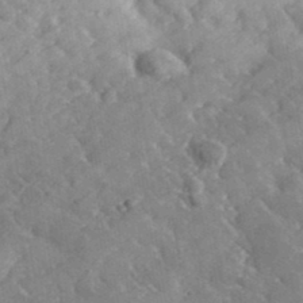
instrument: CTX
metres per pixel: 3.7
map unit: lHvf
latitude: 37.3104
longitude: -91.5938
